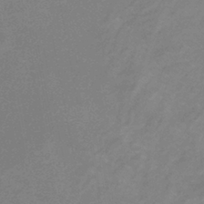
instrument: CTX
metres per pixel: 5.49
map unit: lHb
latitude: -37.5021
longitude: 73.2943
